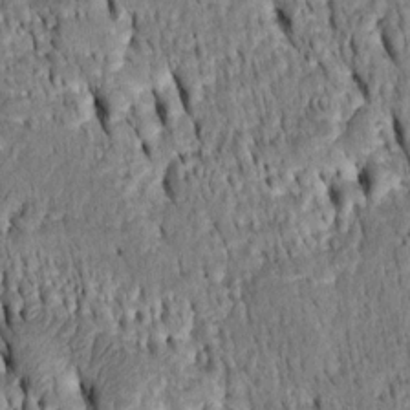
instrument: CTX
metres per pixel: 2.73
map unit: Htu
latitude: -4.1794
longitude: 152.1794
